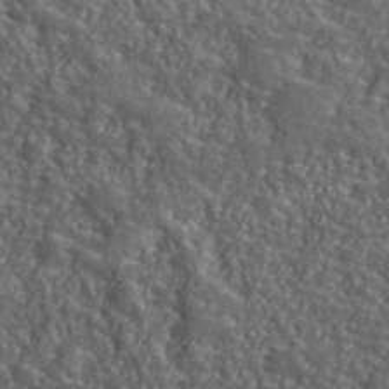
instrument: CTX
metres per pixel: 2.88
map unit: eHh
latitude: 41.9339
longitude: -91.5371
